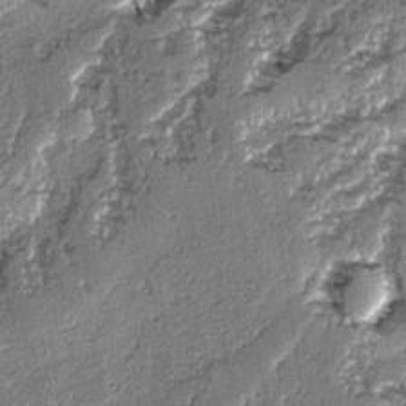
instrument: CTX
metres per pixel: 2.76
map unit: lAvf
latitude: -4.4629
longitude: -112.6868
